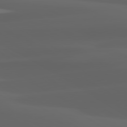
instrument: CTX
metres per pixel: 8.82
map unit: lApd
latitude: 80.2145
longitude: -94.0822
